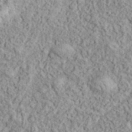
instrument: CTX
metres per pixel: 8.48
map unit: eHh
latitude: 37.5560
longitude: -81.4993
